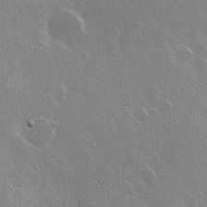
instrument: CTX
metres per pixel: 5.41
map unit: Hve
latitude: 24.0444
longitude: 145.4832
